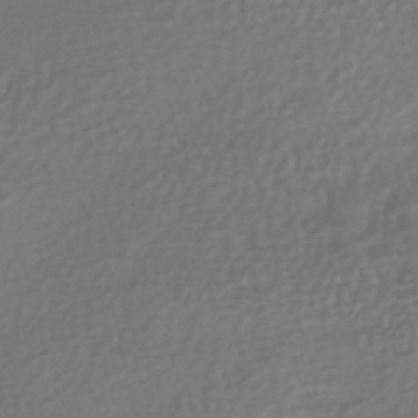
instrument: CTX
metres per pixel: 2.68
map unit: HNhu
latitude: -42.4628
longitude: 94.8974
